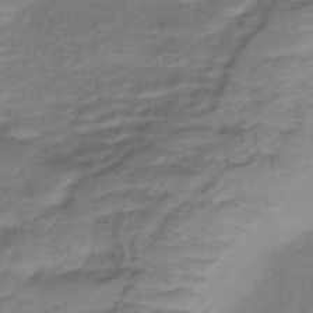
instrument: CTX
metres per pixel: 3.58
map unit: lHb
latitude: -38.7274
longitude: 75.0298
